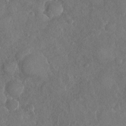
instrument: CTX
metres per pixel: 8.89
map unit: Nhu
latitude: -31.1242
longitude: -60.2144
